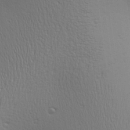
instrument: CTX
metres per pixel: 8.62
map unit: Aa
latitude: 25.8583
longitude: -136.6113
